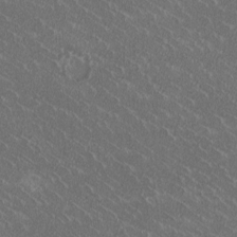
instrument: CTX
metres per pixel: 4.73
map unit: HNhu
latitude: -0.3496
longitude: -2.1200
